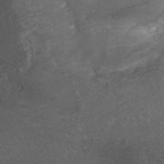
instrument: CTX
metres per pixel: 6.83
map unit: ANa
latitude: 41.5182
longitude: 27.1620
